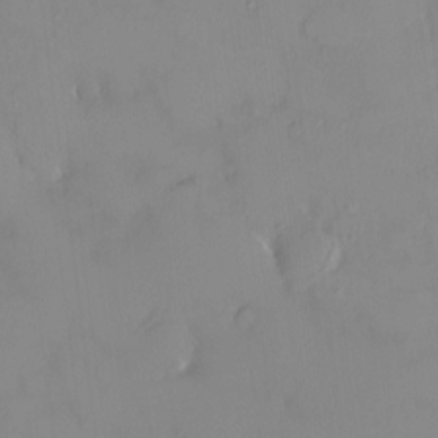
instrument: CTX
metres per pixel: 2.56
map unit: HNhu
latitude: 3.7071
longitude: 7.5777
